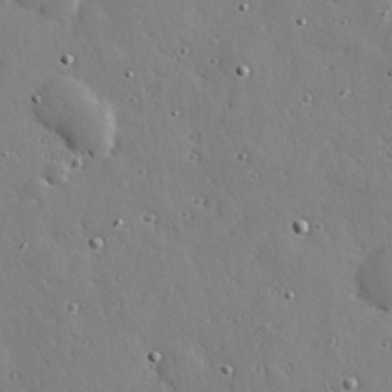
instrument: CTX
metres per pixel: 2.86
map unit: Hve
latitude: 26.7813
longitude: -93.0647
